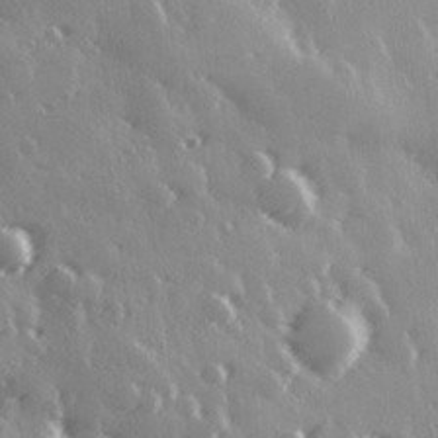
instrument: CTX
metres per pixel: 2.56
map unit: Hve
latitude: 27.4993
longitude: 147.1242
